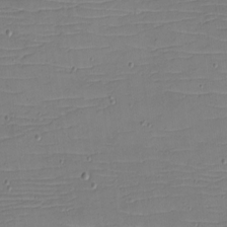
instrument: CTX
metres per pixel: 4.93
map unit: eHh
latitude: -5.2565
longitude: -81.9717
